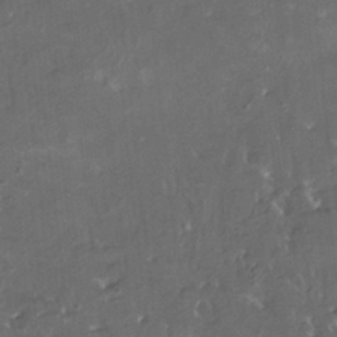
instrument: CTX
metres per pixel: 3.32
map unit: HNhu
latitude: 4.6679
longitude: 14.0661
